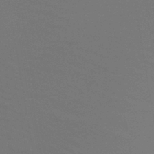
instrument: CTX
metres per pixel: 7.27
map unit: lHb
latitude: -41.6344
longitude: 77.0486
